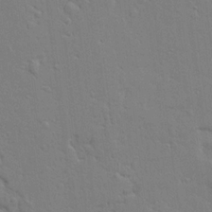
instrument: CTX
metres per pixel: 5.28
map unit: Ave
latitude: 17.0270
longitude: -141.2914
